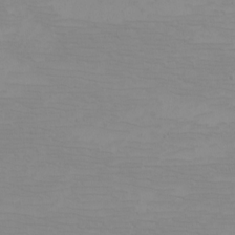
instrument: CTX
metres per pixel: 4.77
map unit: eHh
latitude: -5.0864
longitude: -83.4615
